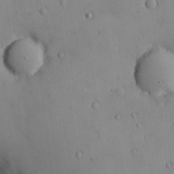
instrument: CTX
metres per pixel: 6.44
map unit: eHh
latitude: -8.8975
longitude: -66.2333
